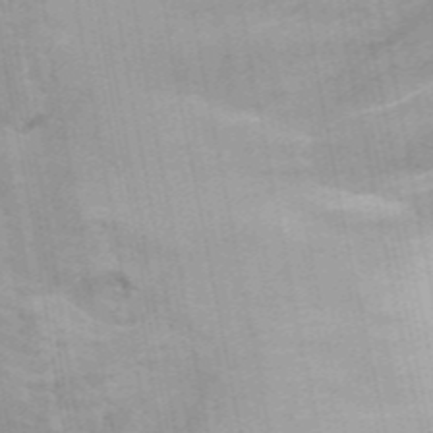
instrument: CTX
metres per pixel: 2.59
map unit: Hto
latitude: 9.5749
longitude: -35.6505
